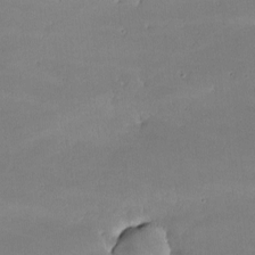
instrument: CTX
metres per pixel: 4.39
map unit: lHvf
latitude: -9.1998
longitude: -101.3482
